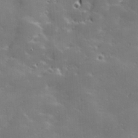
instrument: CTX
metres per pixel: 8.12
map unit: Hve
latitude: 28.0822
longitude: 144.4062
